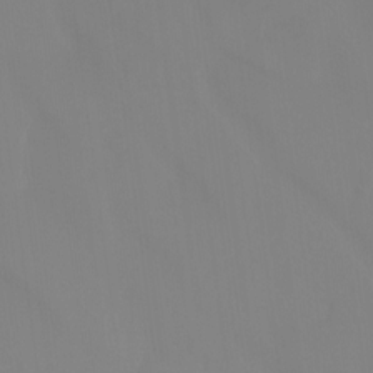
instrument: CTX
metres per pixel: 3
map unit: Ht
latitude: -15.0676
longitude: -55.6694
